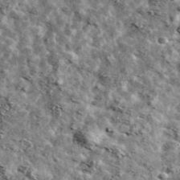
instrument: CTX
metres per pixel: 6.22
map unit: Ave
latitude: 42.4979
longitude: -107.7072
